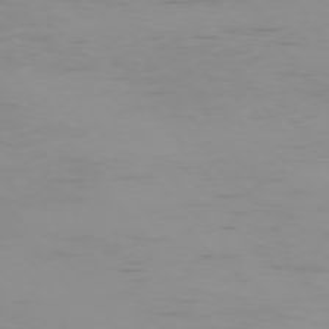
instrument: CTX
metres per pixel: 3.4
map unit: Ap
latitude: -74.6708
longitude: -81.9528
